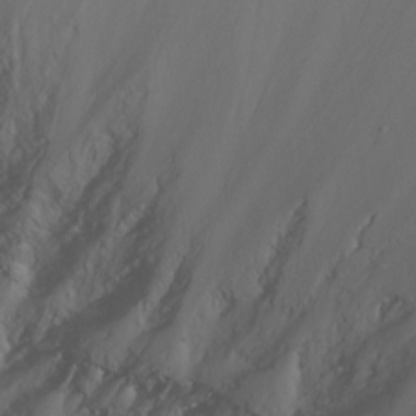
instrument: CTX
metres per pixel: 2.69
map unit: Nhu
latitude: -13.3132
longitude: -72.1767
